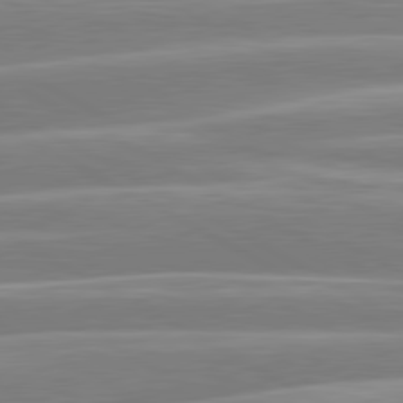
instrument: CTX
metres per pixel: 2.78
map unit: lApd
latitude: 80.6490
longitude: -128.8758
